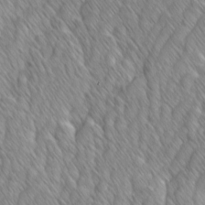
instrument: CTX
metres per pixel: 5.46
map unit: Ave
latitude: -1.3510
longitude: -113.3293
